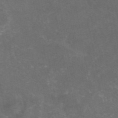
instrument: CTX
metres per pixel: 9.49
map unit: eAb
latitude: 47.1781
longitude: 124.5763
